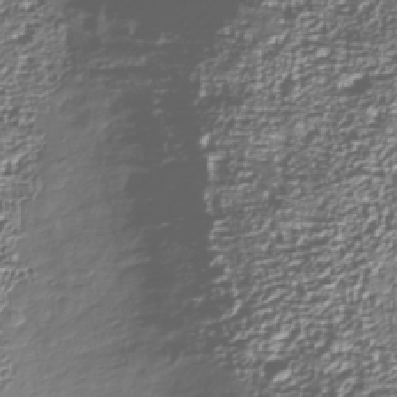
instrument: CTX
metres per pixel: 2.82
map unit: Nhu
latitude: -37.8800
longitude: -82.0822
